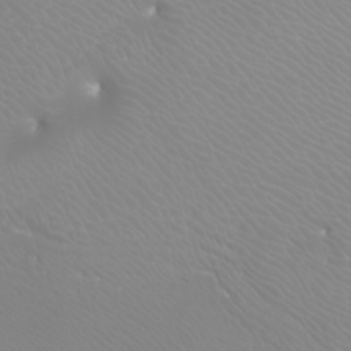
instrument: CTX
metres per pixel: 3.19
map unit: Nhu
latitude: -9.2187
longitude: -70.7246
